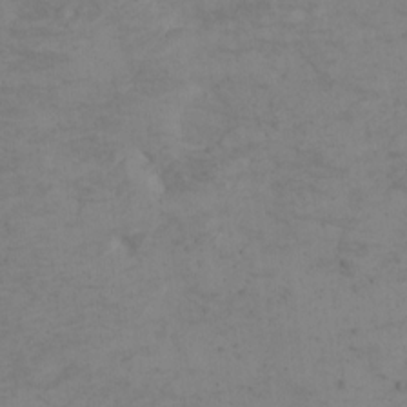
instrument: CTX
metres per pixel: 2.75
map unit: Nhu
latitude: -4.5573
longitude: -84.4412
